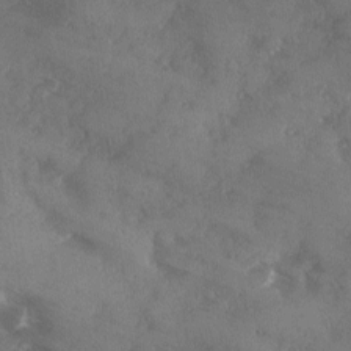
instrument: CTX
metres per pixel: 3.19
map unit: Ave
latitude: 0.4979
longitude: -111.6505
